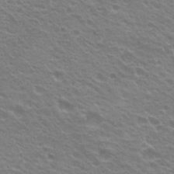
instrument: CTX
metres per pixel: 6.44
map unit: Hto
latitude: 23.0647
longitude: -31.2537
